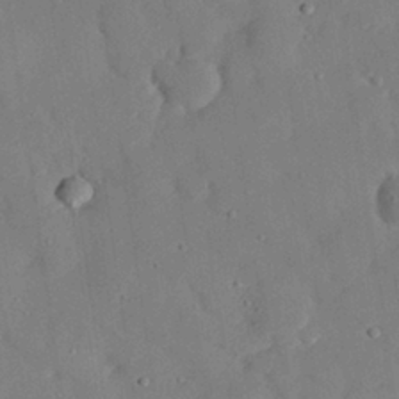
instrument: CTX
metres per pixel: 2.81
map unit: eHh
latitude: 27.0459
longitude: -79.6883
